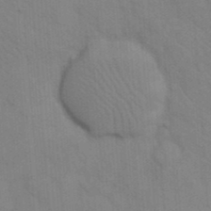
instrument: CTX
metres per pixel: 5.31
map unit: eHh
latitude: 18.2711
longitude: -63.8962
